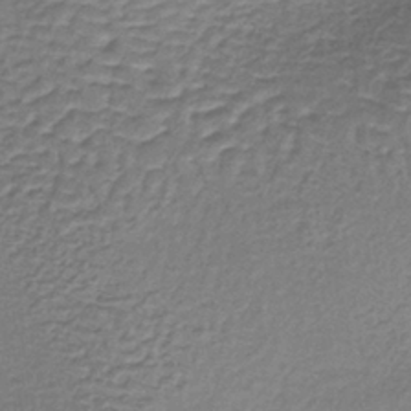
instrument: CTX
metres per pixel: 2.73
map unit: lHb
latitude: -37.2942
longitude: 61.1431
